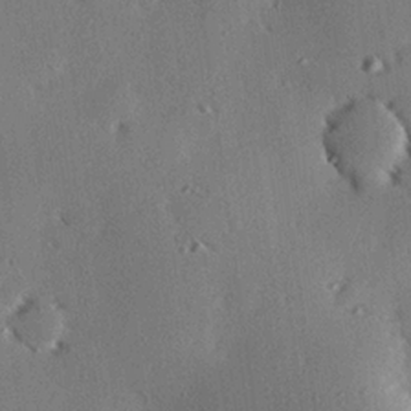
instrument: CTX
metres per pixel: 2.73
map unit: eHh
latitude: 22.4601
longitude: -90.1200
